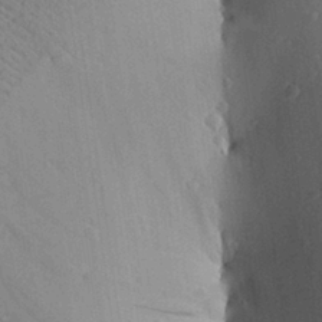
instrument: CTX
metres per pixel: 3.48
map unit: Aa
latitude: 28.6112
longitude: -131.1404
